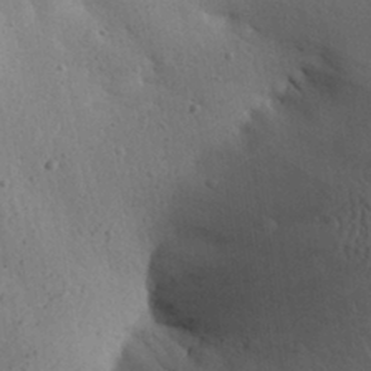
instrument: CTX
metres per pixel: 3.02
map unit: Aa
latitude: 30.1200
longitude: -145.0836
